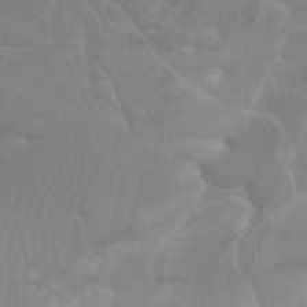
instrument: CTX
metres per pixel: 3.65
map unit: Nhu
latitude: -9.2187
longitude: -77.2915
